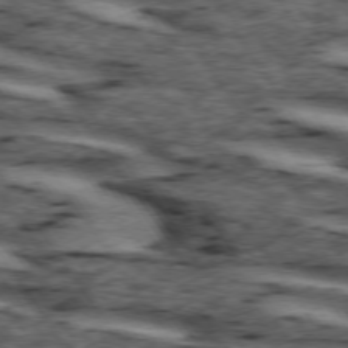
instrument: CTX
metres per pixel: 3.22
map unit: lApd
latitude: 74.1578
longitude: -73.2348
